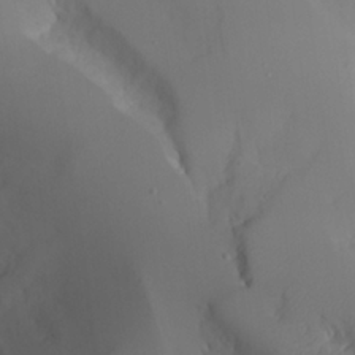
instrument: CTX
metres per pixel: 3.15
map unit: Aa
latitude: 24.7246
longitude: -127.7450
